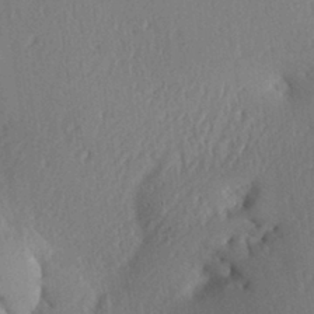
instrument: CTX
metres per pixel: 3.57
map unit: Aa
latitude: 29.8394
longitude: -135.6505
